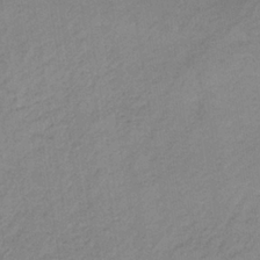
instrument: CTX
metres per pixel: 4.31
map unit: HNb
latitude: -33.3888
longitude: 63.4643
